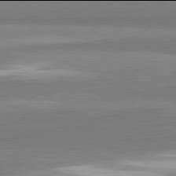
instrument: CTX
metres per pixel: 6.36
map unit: lApd
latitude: 81.9906
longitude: 161.7289
